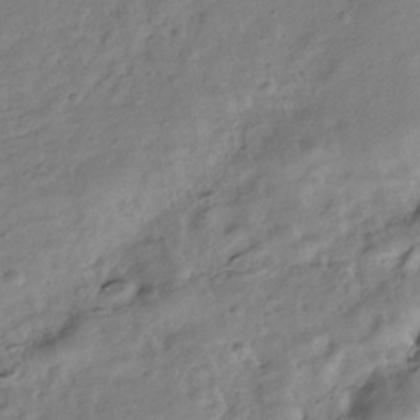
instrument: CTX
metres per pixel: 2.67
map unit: ANa
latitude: -38.2173
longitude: 97.7478
